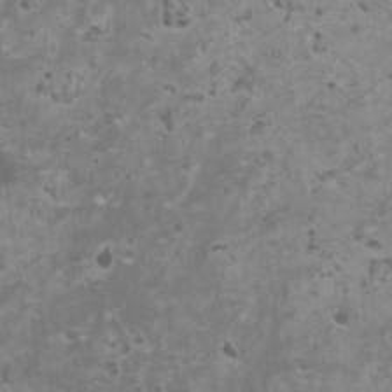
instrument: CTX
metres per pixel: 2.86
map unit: HNhu
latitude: -0.8030
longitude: 2.5573
